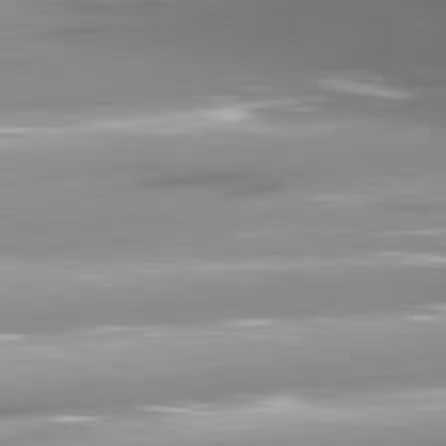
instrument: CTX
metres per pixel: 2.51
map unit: lApd
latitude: 80.9892
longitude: -146.2901
